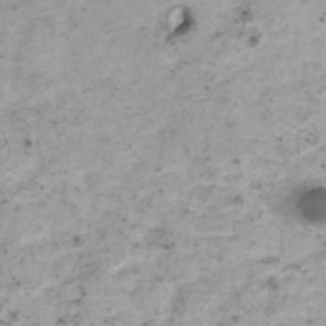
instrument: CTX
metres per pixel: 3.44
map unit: HNhu
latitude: 0.8380
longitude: 3.2564
